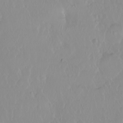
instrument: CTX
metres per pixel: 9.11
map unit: Ht
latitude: -1.4644
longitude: -61.1970
